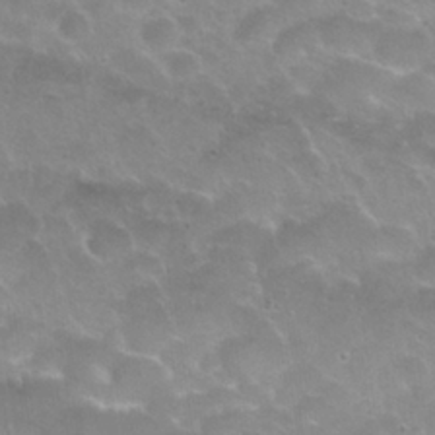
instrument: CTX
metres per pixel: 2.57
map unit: Nhu
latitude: 25.3859
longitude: -51.4237
